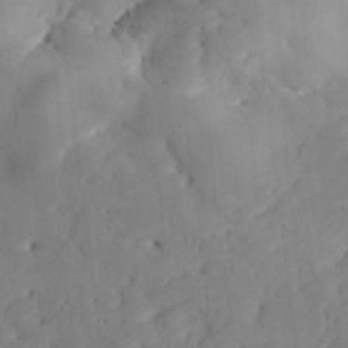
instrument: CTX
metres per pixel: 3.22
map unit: Ave
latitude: -10.3306
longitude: -122.0633
